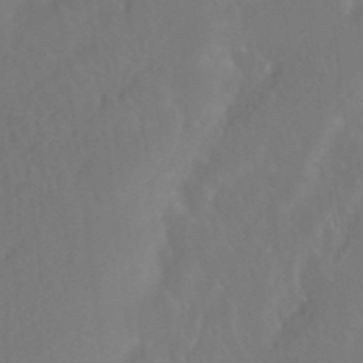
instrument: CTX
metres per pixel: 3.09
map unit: Htu
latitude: -12.1606
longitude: -73.6883
